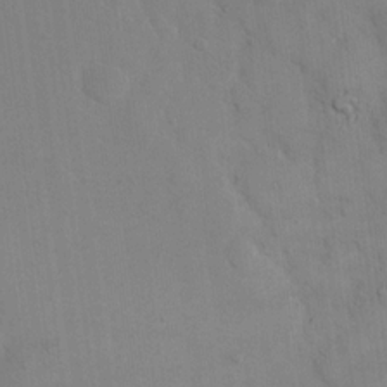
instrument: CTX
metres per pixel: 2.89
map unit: eHh
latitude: 16.2712
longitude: -66.9324
